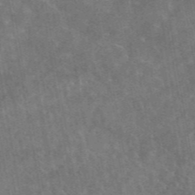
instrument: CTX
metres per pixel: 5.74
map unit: eAb
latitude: 44.9891
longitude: 123.1242
